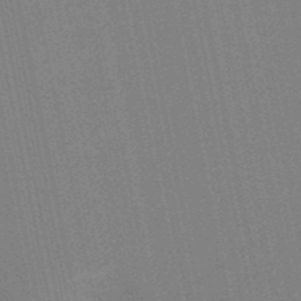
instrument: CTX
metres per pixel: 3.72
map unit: lHb
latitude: -48.6897
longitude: 67.3321
